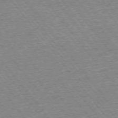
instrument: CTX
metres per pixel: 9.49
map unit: Ap
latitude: -75.5211
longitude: -87.5371
